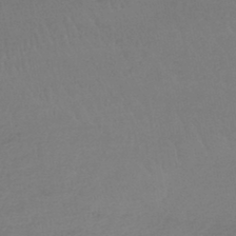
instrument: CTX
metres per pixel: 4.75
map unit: lHb
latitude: -45.1431
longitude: 68.2361
